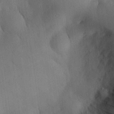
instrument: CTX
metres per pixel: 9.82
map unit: eHh
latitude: 27.6316
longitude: -79.9339
